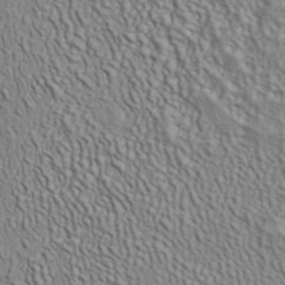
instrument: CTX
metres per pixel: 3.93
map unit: ANa
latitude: 39.6694
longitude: 30.0283
